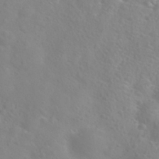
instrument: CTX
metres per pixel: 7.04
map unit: Nhu
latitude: 27.2159
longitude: -55.4804
